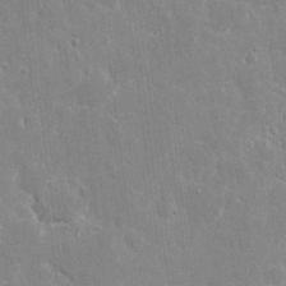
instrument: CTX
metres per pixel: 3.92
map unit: eHh
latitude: 9.7261
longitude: -69.9150
